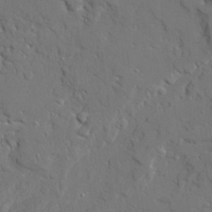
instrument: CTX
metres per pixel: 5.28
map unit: Ave
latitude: 22.7057
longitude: -129.6883
